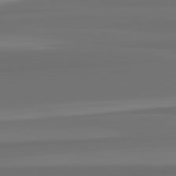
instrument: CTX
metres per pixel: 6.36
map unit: lApd
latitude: 82.8569
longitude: 164.8786
